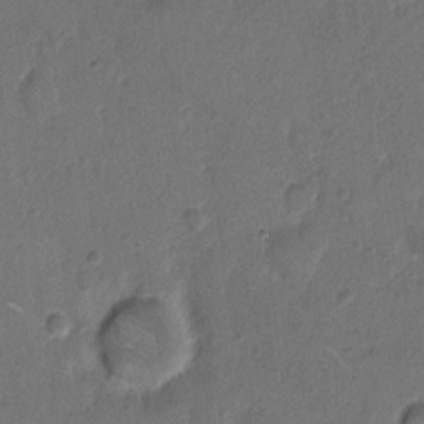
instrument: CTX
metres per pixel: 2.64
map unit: Hto
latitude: 7.6694
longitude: -62.3845
